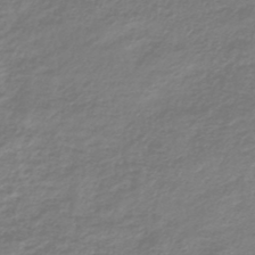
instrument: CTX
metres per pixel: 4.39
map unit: lHb
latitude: -41.6155
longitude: 70.7085
